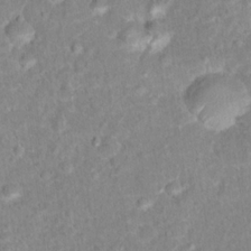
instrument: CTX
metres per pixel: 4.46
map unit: Hto
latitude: 16.0633
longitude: -41.6504
